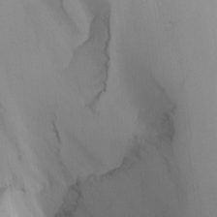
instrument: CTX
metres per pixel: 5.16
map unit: Nhu
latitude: -4.2550
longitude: -93.7071
